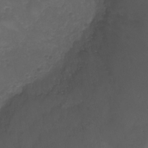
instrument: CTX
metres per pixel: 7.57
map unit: Ht
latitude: -1.7478
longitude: -19.5560
